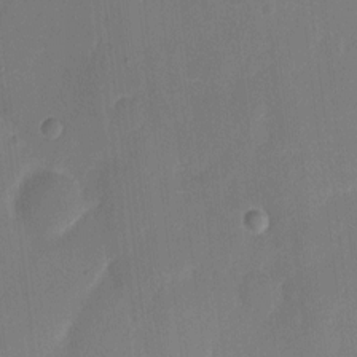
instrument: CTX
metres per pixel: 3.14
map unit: eHh
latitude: 7.4993
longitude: -68.6869
